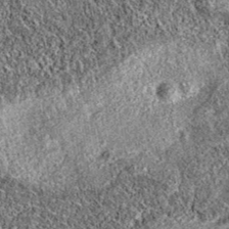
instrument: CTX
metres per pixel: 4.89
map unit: eAb
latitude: 36.1578
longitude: 111.7289
